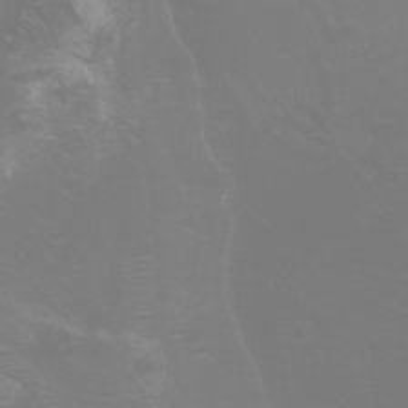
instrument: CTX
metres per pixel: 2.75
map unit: Htu
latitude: -0.3685
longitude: -76.4601
